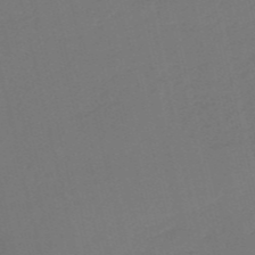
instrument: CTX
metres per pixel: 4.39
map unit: HNb
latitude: -54.4251
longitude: -38.8569
